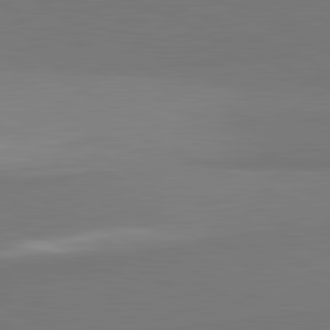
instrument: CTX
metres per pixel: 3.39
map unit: lApd
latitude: 81.8583
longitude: 151.7478
